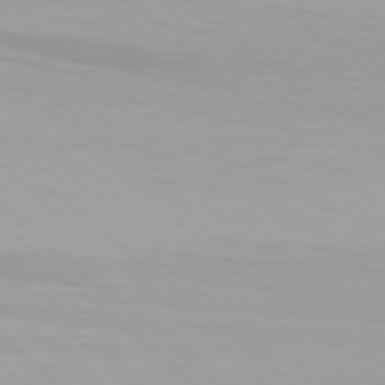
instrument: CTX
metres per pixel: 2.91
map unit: Hpe
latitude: 77.7449
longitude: -133.4993
